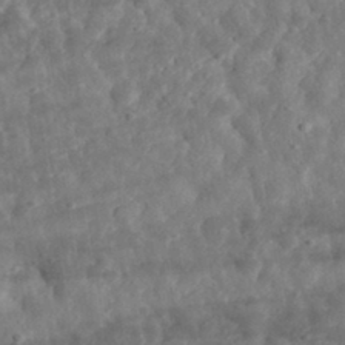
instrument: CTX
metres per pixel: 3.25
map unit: eHh
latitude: 33.2915
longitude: -78.6491
